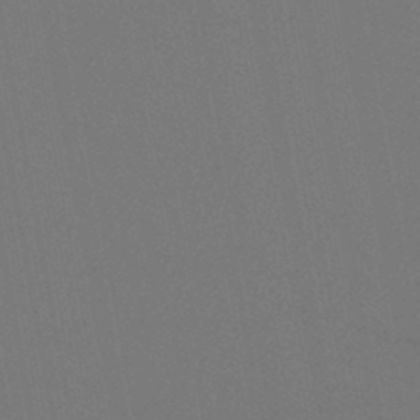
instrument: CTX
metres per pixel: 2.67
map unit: lHb
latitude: -46.8408
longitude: 68.2928
